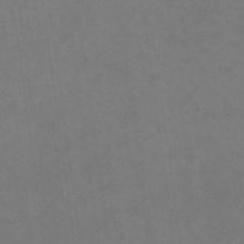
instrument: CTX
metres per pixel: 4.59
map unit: Nhu
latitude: 23.7450
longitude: -62.6302
